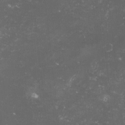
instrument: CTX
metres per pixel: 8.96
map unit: lHvf
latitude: -14.0850
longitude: -99.3670
